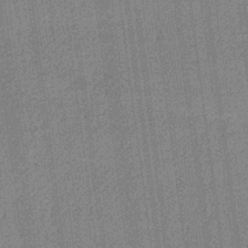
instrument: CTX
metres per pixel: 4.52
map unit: lHb
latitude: -40.2739
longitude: 69.6532
